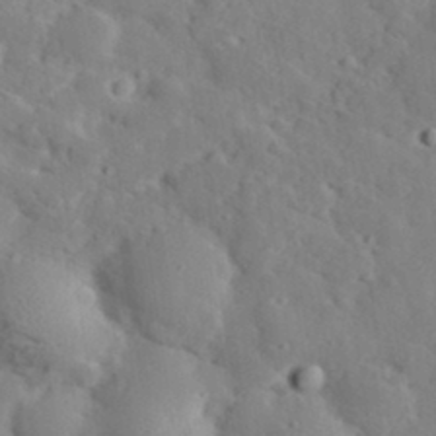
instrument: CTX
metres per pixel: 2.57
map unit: lHvf
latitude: 33.6316
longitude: -82.9513
